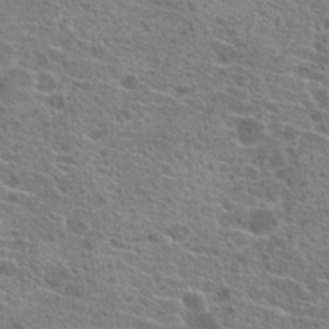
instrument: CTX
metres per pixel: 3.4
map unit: Hto
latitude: 20.7058
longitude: -41.9717
